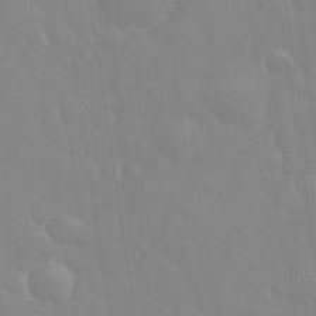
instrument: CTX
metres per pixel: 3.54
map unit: eHh
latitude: 32.9514
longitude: -60.2144
